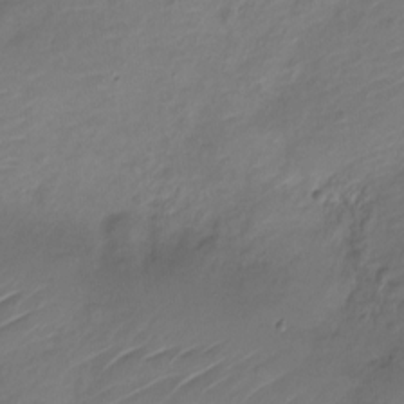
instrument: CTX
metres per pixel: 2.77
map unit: Nve
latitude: -17.9367
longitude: 106.9542
